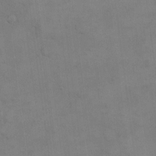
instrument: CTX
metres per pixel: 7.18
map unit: eHh
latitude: 17.2726
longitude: -66.3089
